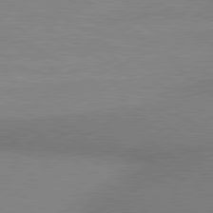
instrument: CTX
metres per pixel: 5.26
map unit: lApd
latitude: 80.3845
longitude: 126.8030
